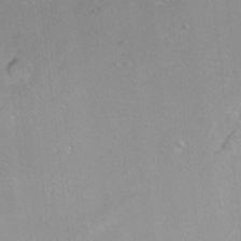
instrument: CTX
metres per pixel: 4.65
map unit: Ht
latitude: -6.4251
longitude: -36.5357
